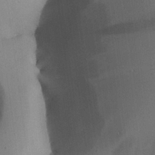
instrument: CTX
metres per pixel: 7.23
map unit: Aa
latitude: 24.7813
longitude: -128.3656
